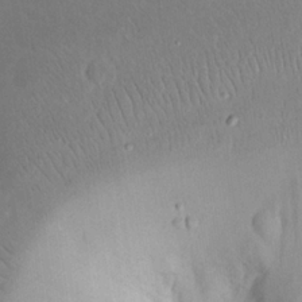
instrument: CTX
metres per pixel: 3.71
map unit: Nhu
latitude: 23.8016
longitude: -71.2915
